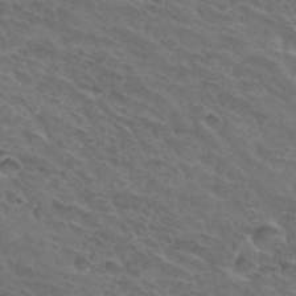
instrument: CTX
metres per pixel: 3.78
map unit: Hto
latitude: 32.6113
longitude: -45.8016
